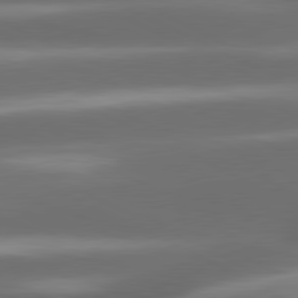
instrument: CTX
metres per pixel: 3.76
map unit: lApd
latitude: 80.7813
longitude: -142.6302
